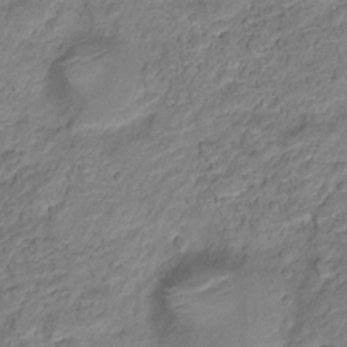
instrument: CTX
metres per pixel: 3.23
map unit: Nve
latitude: -19.8422
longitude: 105.4454
